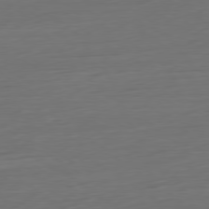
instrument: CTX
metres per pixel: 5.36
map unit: Ap
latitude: -79.8989
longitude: -57.3670
